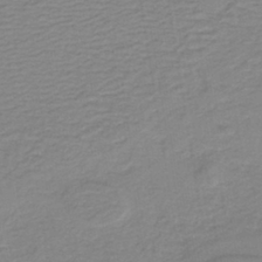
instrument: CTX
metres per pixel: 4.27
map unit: lHb
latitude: -40.5951
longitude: 52.3495
